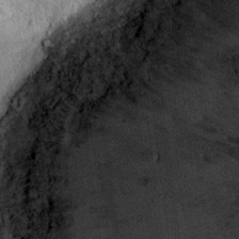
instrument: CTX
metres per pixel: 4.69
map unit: Ht
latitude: 9.6694
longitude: -37.3104
